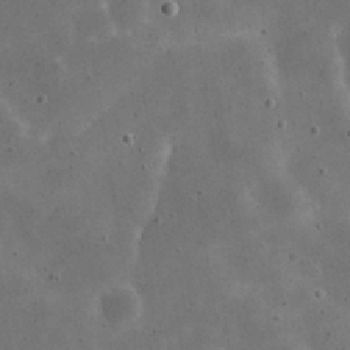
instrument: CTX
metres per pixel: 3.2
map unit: eHh
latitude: 21.8395
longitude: -66.9135
